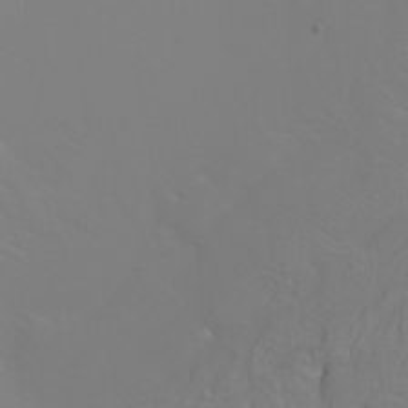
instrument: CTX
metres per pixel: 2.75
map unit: Htu
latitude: -6.2361
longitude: -71.5749
